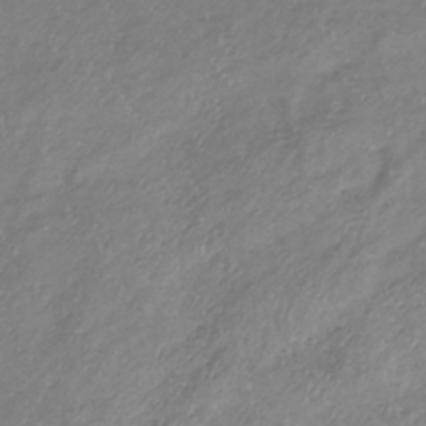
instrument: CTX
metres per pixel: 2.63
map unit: lHb
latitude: -36.7841
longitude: 72.9164
